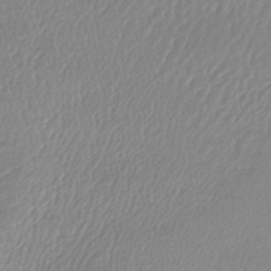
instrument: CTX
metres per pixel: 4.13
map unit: lHb
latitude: -44.2551
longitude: 68.5951
